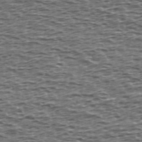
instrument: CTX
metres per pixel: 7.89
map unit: Ave
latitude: 39.7827
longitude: -112.9325
